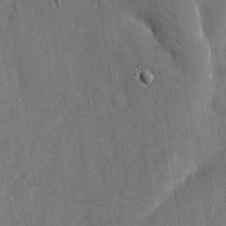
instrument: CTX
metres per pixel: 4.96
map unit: eHh
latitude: 11.5371
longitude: -69.9717
